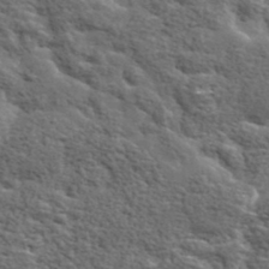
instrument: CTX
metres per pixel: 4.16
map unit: lHvf
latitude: 37.8206
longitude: -88.7813
